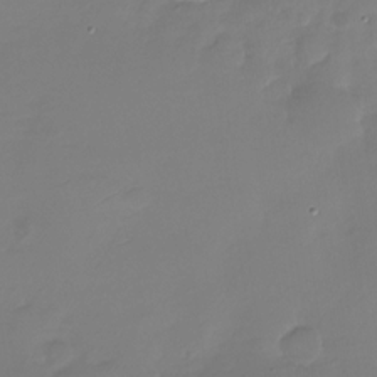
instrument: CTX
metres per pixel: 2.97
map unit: Nhu
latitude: -28.2362
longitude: -60.5168
